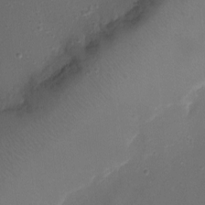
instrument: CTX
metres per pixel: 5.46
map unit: Nhu
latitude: -11.4077
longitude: -34.1011
